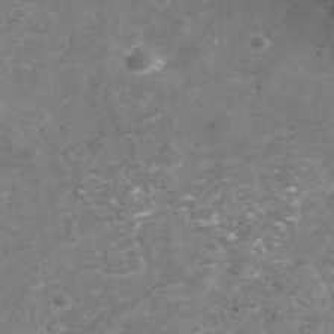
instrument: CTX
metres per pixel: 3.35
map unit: Nhu
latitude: -39.5210
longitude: -81.3671
